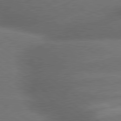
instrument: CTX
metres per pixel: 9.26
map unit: lApd
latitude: 79.7639
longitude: -153.6694
